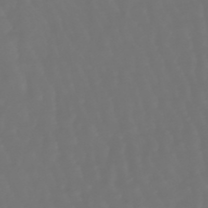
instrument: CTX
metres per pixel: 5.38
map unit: lHb
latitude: -47.4643
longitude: 79.6155
